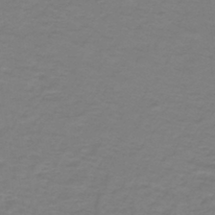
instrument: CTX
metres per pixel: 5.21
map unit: lHb
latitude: -42.8596
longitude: 56.3873
